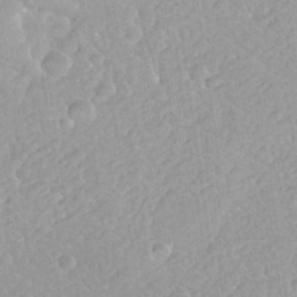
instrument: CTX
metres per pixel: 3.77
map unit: Nhu
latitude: 26.1578
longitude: -56.6868
